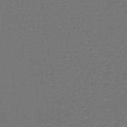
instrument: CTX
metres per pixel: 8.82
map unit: lHb
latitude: -43.9367
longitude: 66.0850
